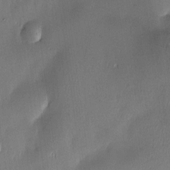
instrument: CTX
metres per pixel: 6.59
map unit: Nve
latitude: -23.1620
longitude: -138.5735
